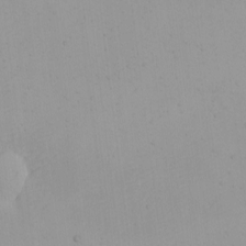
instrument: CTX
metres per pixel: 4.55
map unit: Nhu
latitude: -4.9163
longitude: -83.1970
